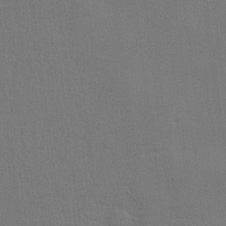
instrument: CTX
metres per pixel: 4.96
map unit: lHvf
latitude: 23.4993
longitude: 141.2754
